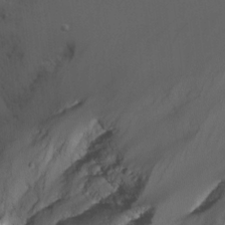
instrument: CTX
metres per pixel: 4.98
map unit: Nhu
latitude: -9.6911
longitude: -77.4615
